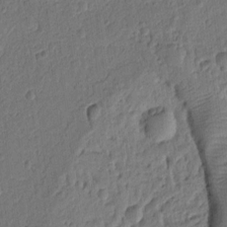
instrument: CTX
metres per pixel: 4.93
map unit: Ht
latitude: 10.0255
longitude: -76.4223
